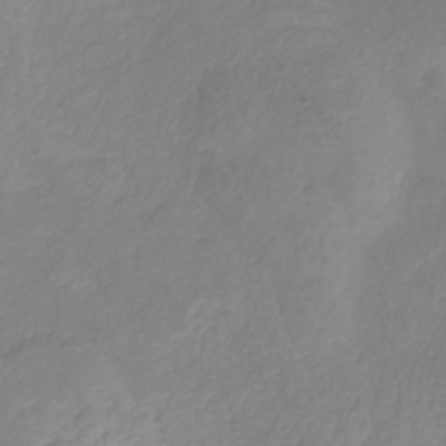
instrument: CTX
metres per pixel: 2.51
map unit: HNb
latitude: -31.7288
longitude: 61.7289
